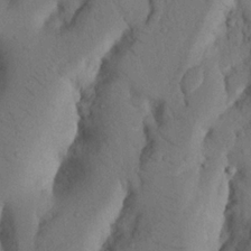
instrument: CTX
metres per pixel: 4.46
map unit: Nhu
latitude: 19.9150
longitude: -75.9906
